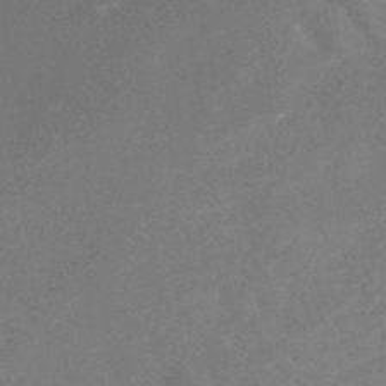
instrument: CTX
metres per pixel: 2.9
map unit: Nhe
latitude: -47.2754
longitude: -171.0269
